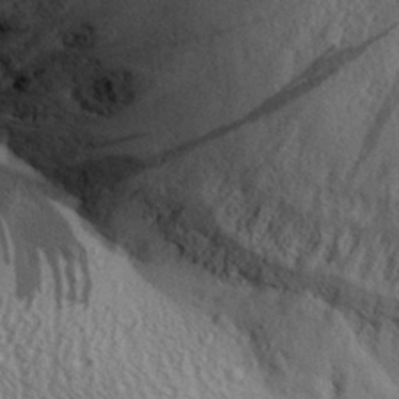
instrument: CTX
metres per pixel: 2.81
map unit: Aa
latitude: 30.2145
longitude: -138.3845
